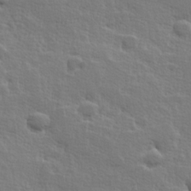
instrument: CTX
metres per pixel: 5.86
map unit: Hve
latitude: 25.5749
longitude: 144.5952
